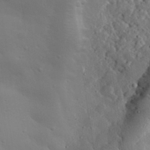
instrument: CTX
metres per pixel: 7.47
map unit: lHvf
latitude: 33.3860
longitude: -82.4601
